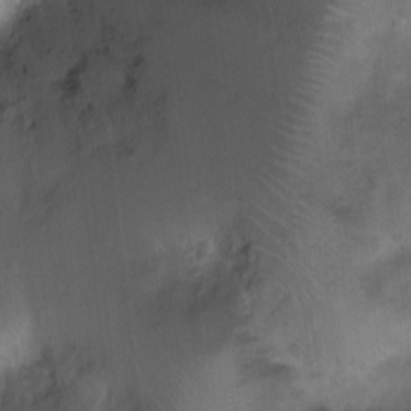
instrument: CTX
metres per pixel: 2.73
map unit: Ht
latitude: 4.0822
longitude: -21.5938
